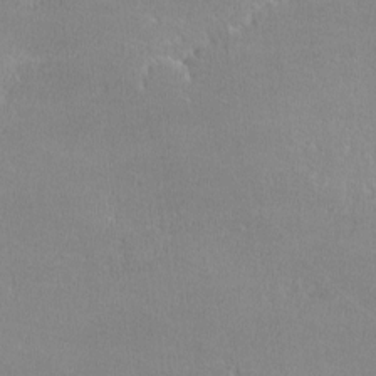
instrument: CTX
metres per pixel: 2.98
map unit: lHvf
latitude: -12.8219
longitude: -100.9514
